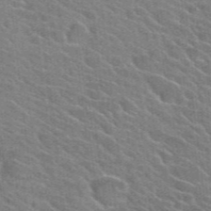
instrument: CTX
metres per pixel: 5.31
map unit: Hto
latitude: 25.3670
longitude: -36.6302
